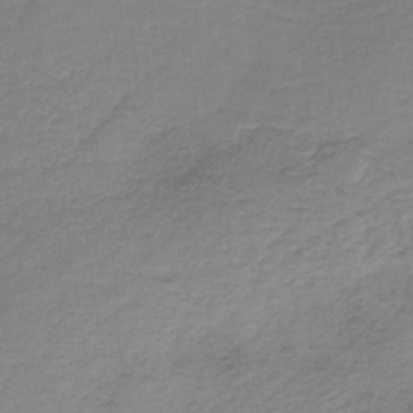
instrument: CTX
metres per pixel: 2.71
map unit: HNb
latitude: -33.8234
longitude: 56.7841
